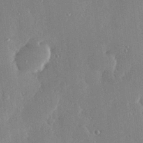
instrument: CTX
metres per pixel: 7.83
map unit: Hve
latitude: 28.7624
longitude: -91.5938
